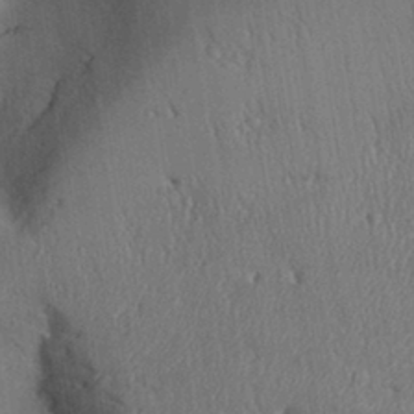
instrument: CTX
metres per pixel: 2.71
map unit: Aa
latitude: 31.9717
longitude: -144.4790
